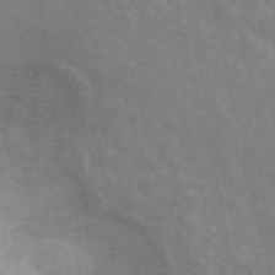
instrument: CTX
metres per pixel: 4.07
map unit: ANa
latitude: 46.2901
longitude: 25.5966
